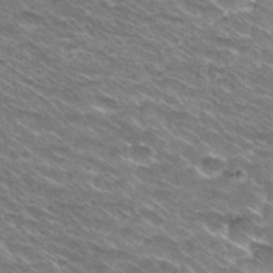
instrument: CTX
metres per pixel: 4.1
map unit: Hto
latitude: 30.2523
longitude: -42.8758
